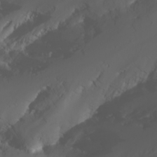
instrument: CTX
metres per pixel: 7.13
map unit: Nhu
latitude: -8.1984
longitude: -82.8380
